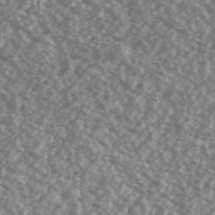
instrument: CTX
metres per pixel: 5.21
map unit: Ave
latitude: 39.5938
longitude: -111.6316
